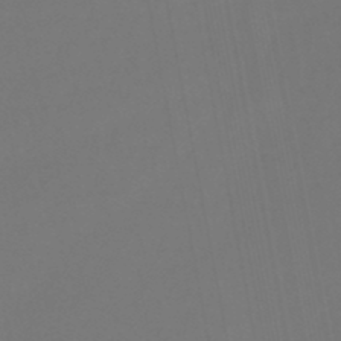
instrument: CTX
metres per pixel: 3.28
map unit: lHb
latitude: -47.5966
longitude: 74.3307
